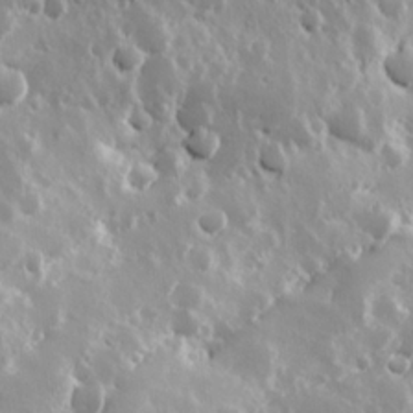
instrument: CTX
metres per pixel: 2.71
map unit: Hve
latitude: 24.3467
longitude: 146.0661
